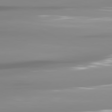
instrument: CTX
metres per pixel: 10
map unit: lApd
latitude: 81.8394
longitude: -139.0458
